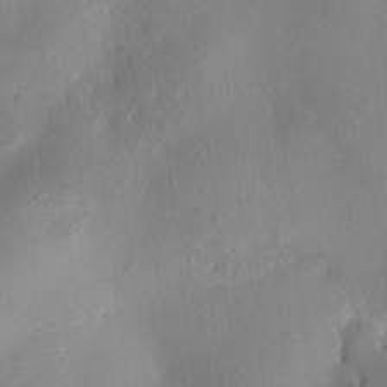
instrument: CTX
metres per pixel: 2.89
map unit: HNhu
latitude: 3.3292
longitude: -7.4804
